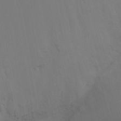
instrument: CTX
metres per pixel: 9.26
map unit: Ht
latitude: -8.8786
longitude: -31.1781
